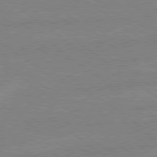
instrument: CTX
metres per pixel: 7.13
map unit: lApd
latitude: 79.0648
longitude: -164.2334
